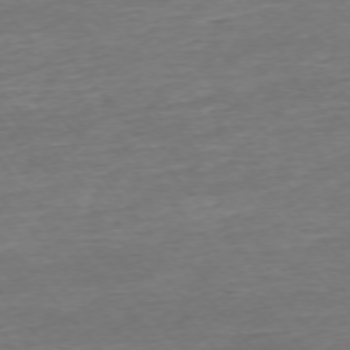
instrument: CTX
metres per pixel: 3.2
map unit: Ap
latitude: -75.3321
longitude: -93.2537
